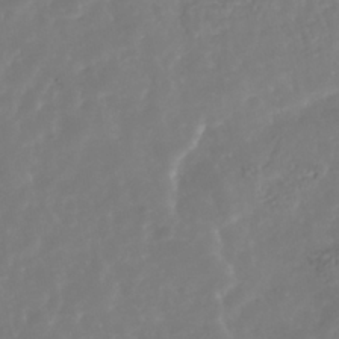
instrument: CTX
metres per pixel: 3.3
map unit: Nhu
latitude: -39.2376
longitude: -80.6679
